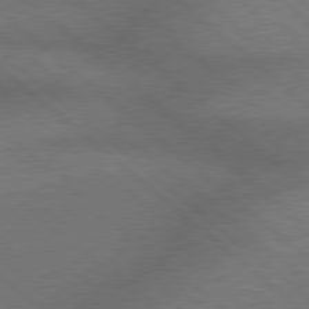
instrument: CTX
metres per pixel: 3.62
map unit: Hpe
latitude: 78.0255
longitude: -157.7638
